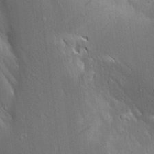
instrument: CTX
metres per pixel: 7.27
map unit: Aa
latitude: 18.8947
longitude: -149.6883
